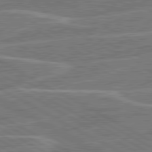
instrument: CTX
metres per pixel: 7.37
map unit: lApd
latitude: 81.1592
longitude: 122.6708
